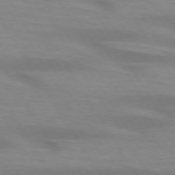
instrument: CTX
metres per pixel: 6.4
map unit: lApd
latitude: 73.4616
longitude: -53.5749
